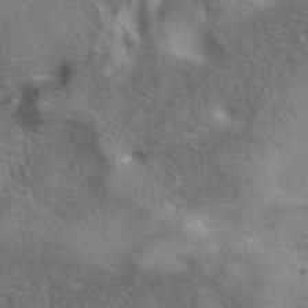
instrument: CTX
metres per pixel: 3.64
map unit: eAb
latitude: 41.9906
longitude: 103.4832
